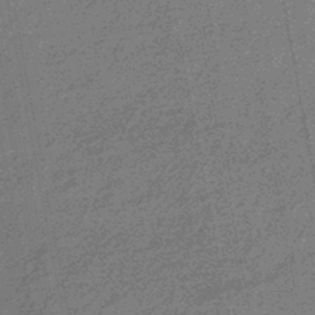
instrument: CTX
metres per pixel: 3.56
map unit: eHb
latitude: -45.2943
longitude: 89.0297
